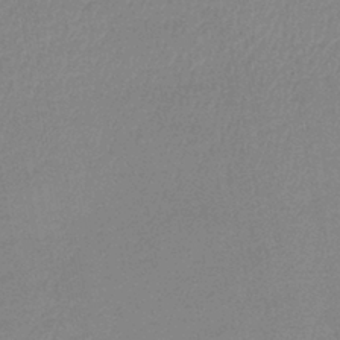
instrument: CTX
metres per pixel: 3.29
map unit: lHb
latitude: -41.9178
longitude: 74.1039
